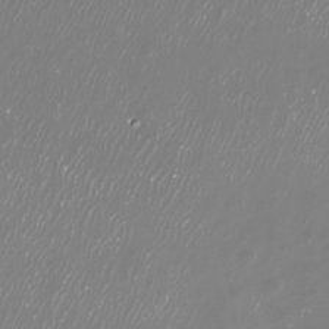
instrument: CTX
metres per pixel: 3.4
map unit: Nhu
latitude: -29.7289
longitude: -77.0836
